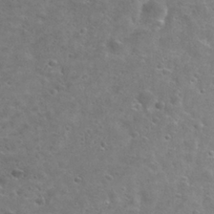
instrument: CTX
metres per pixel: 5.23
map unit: Hto
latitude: 25.6882
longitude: -49.4237
